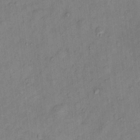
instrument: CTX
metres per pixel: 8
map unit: Ht
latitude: 11.9150
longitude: -40.4601
